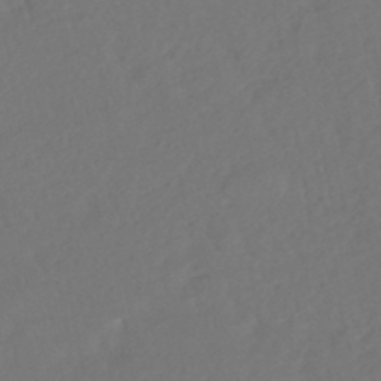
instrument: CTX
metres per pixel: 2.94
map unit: HNhu
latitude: -46.0283
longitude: 103.3510
